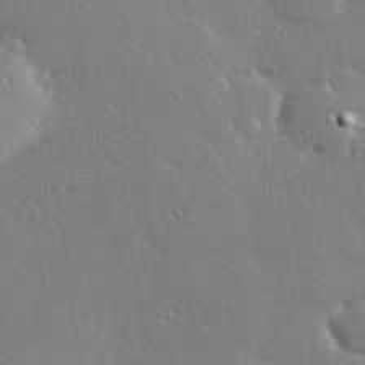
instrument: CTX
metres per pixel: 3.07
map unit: Hve
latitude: 28.1200
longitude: -92.1766
